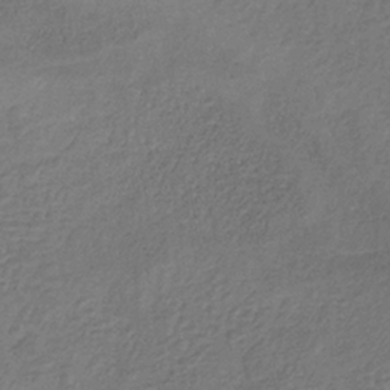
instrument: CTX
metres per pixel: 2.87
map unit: HNb
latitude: -33.1809
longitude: 56.0661
